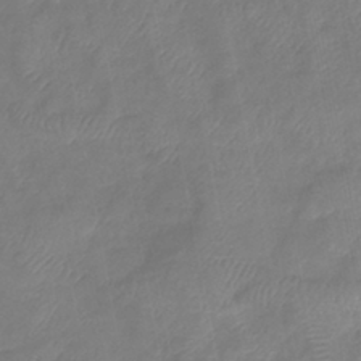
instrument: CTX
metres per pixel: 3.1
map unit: eHb
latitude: -37.5966
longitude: 76.5574
